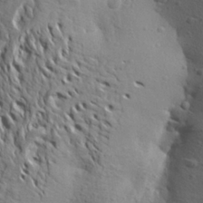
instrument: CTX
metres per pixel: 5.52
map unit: Aa
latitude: 26.3656
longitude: -144.2900
